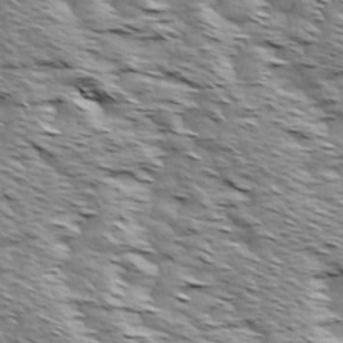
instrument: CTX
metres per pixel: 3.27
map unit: Ave
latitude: 14.5735
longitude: -103.7638
